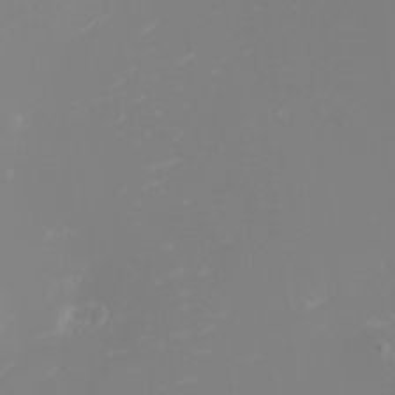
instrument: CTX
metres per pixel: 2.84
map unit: eHh
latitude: -2.5951
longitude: -75.1592
